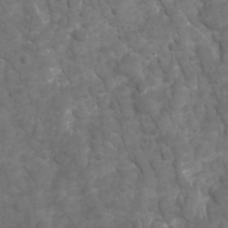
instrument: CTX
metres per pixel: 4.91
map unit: Ave
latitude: 16.7057
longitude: -132.4412
